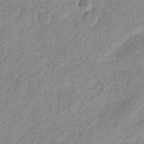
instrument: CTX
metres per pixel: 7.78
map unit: eHb
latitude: -29.5399
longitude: 71.1431
